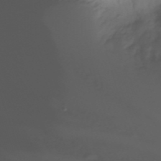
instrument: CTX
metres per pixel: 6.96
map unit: Nhu
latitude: -4.9541
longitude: -77.3481
